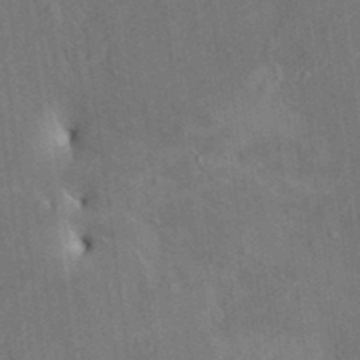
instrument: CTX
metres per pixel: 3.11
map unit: HNhu
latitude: 5.2915
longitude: 10.4818
